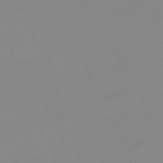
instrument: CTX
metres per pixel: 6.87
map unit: eHb
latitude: -48.6330
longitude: 84.7085
